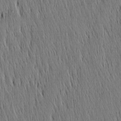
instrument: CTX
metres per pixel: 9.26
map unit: Nhu
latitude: -4.3873
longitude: -151.4804
